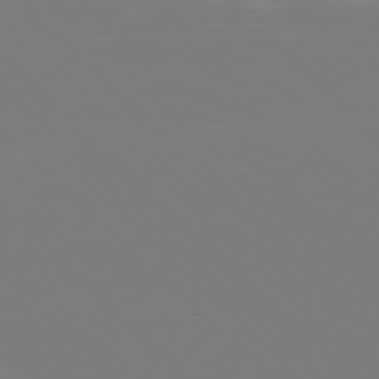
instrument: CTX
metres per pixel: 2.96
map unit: Hpe
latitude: 76.9891
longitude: -162.8569
